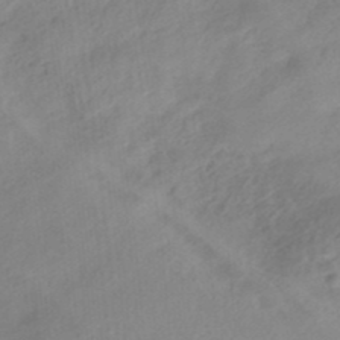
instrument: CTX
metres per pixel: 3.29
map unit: HNhu
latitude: -40.7652
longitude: 93.0108
